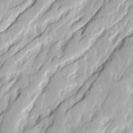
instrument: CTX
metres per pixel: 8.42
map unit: Ave
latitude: 14.6302
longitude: -134.8380
